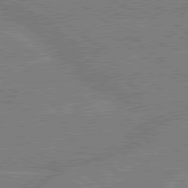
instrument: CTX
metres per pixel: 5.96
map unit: lApd
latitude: 79.3860
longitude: -144.5357
